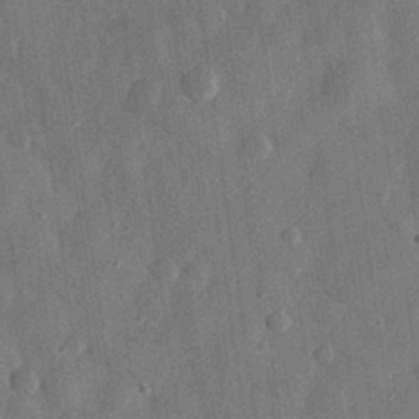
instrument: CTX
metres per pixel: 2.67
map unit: eHh
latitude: 31.3293
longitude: -75.2159
